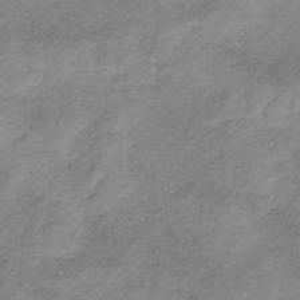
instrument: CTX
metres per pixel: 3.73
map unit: HNb
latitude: -33.4644
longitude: 60.2362
